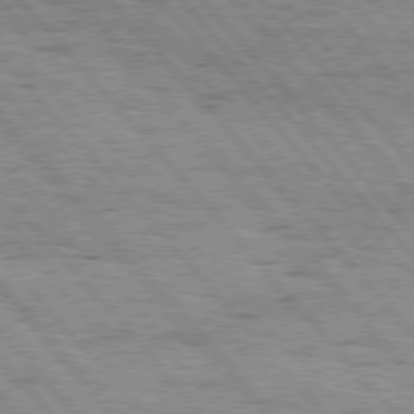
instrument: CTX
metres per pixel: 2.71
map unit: Hpe
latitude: 76.1766
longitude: -150.5356
